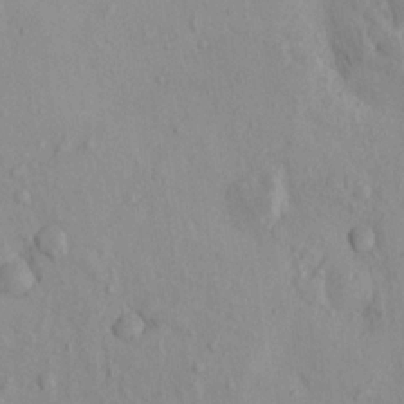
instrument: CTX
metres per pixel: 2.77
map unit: eHh
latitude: -0.6708
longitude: 17.9745
